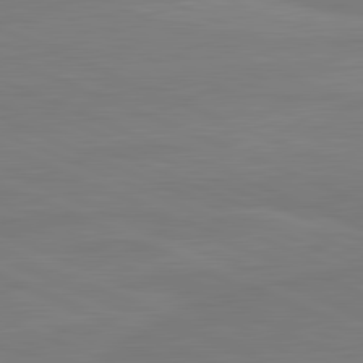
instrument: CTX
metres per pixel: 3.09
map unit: lApd
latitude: 82.1011
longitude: 166.7841
